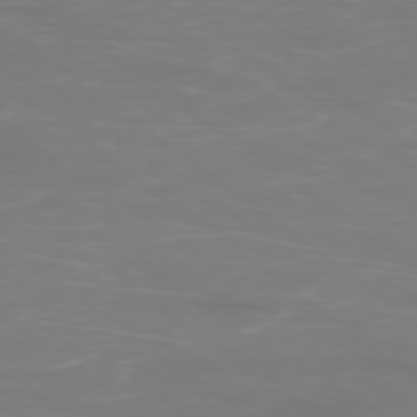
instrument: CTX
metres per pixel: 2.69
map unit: Ap
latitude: -78.8219
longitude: -94.4223
